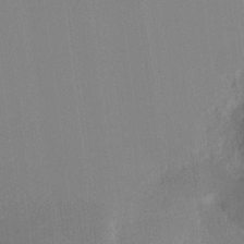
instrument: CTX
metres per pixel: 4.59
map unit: Hve
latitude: 17.8772
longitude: 150.2928
